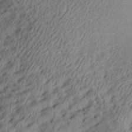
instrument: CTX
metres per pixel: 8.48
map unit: Aa
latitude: 29.0269
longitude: -135.7260
